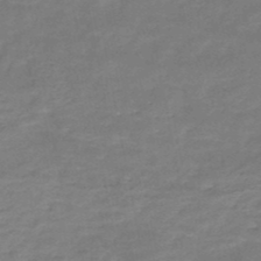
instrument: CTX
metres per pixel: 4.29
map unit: HNb
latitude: -48.8030
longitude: -39.3859
